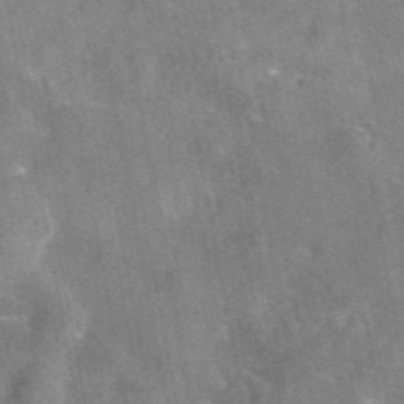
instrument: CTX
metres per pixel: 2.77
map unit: eAb
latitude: 45.8394
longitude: 123.5021
